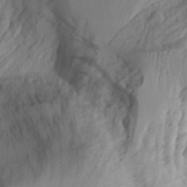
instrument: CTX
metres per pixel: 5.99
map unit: Aa
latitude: 23.9150
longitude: -131.4238
